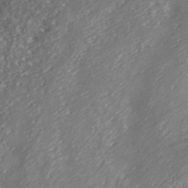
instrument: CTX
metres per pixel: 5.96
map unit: ANa
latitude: 40.9135
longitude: 54.5574
